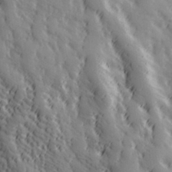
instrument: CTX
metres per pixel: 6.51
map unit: Hve
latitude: 32.6113
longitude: 150.0283
